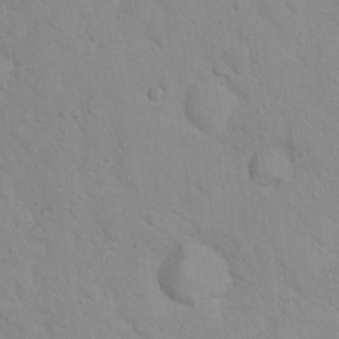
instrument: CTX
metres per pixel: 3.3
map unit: Hto
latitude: 17.2159
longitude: -36.1389
